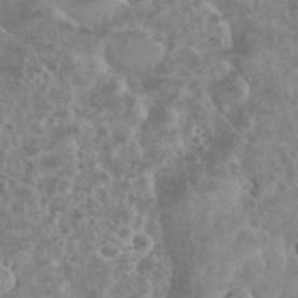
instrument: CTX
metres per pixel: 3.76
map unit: eHh
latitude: 34.8002
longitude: -61.9528
